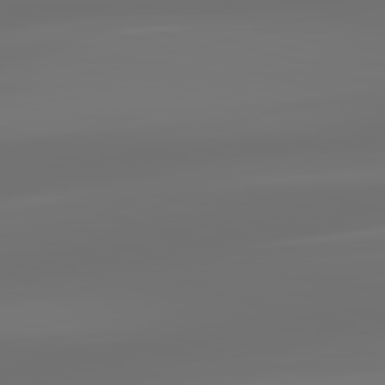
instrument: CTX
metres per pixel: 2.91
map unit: lApd
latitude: 83.2914
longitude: -129.9339
